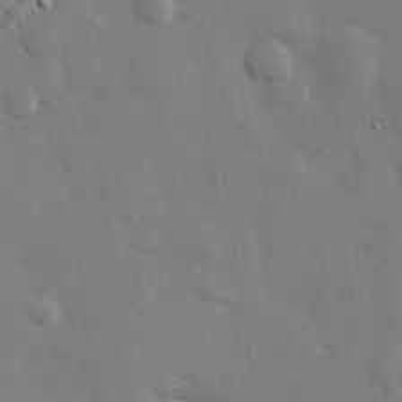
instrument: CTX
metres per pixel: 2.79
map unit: eHh
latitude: 27.6127
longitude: -81.4993
